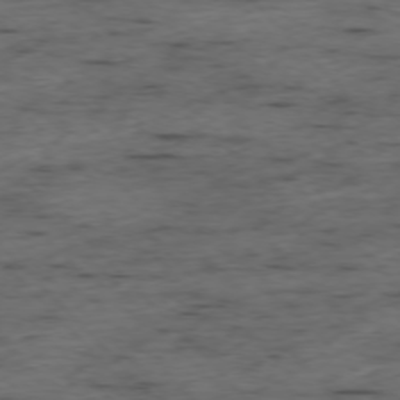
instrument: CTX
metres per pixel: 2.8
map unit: Ap
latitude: -76.3684
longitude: -91.1403
